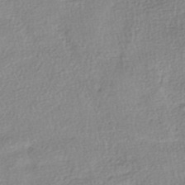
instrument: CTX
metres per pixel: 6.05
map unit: HNhu
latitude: -40.7841
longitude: 96.3118
